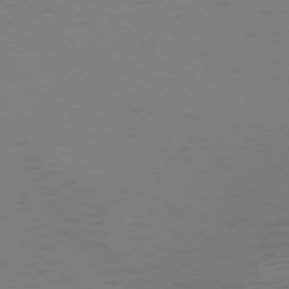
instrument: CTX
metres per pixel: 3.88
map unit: Ap
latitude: -76.4440
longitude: -79.6316
